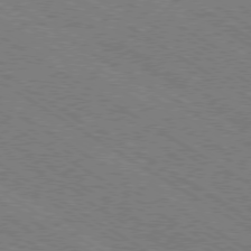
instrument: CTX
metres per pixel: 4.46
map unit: Ap
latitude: -79.5021
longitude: -79.2159
